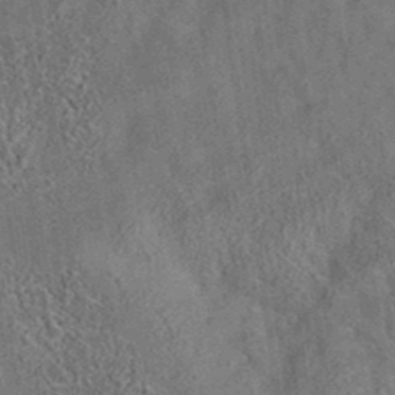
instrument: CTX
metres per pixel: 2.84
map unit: eAb
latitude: 35.3481
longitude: 109.3132
